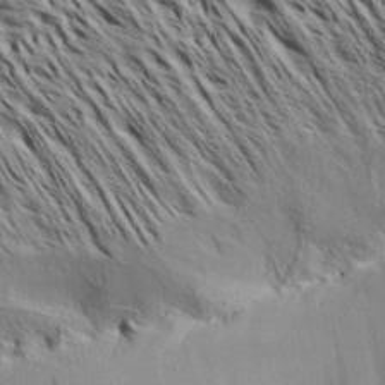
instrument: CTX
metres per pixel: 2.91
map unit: Aa
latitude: 32.6113
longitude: -138.0444
